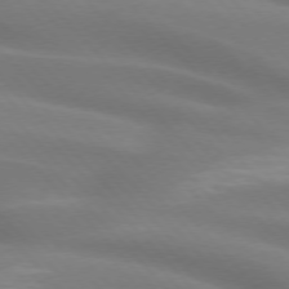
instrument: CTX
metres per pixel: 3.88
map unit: lApd
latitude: 75.0836
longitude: -61.4804
